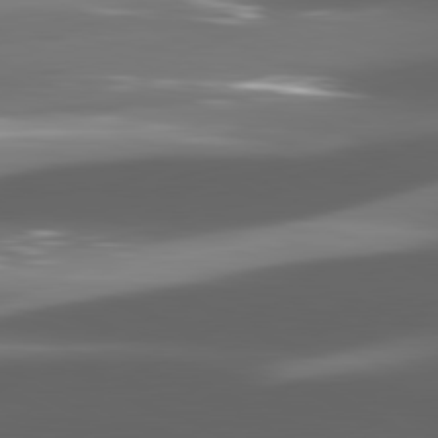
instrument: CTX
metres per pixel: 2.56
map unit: lApd
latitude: 81.3859
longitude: -145.4993
